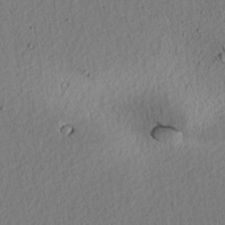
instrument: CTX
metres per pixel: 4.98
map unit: lAvf
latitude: 8.3656
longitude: 164.7275
